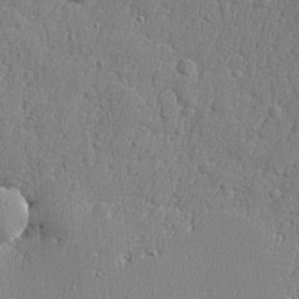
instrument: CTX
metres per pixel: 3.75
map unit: lHvf
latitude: 23.4426
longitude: 141.5399
